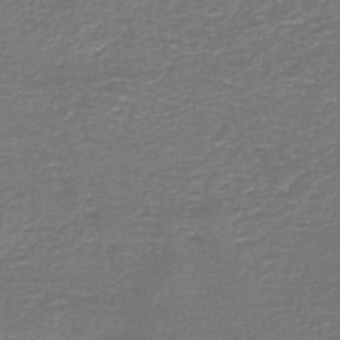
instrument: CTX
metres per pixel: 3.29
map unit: HNb
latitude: -46.9730
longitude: 52.9919
